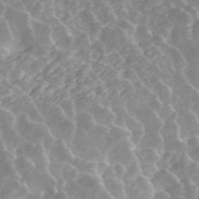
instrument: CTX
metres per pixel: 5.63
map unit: ANa
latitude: 45.5749
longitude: 29.2376
